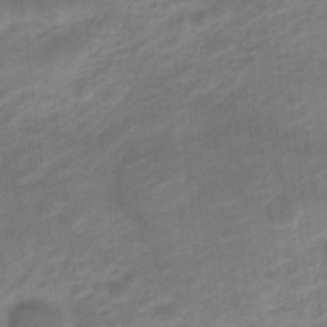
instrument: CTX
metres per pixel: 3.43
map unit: Nve
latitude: -19.6155
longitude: 106.7841
